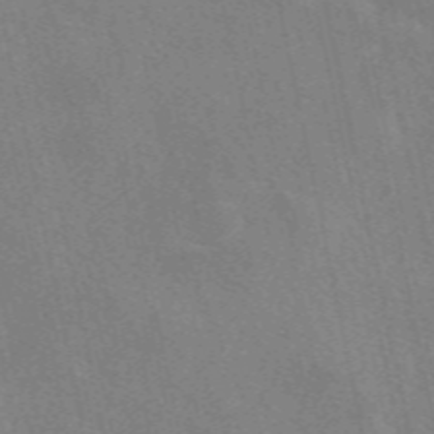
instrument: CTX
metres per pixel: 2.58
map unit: eAb
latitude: 50.1011
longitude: 116.2172
